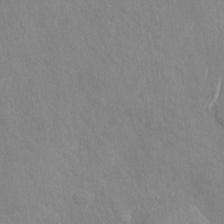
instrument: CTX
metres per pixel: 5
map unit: Nhu
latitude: -31.3698
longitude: -61.8016
